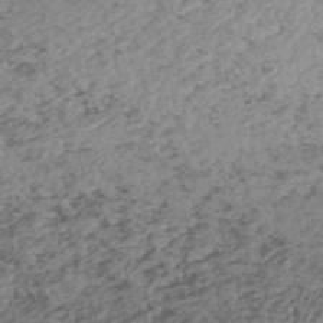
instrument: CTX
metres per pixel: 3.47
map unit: HNhu
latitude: -46.8975
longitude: 103.5210
